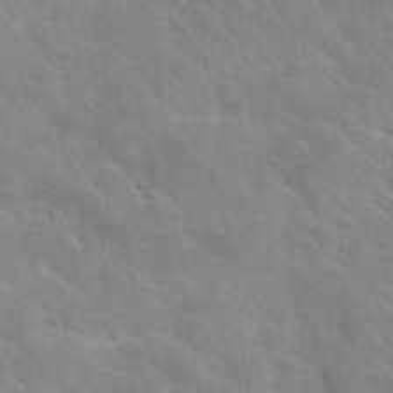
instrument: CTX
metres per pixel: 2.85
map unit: Nhu
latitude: 31.1592
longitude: -50.3656
